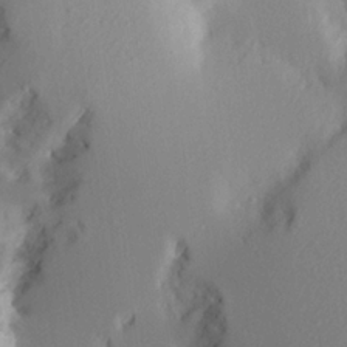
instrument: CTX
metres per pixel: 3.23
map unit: Aa
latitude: 20.8191
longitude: -145.0080
